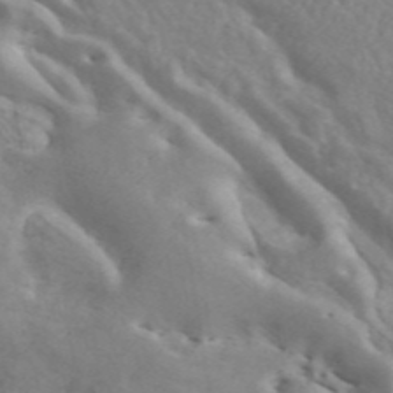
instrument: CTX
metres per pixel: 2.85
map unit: ANa
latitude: 45.6883
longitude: 26.6707
